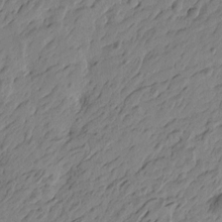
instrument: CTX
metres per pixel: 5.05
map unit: Htu
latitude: -5.3698
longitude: -179.4238
